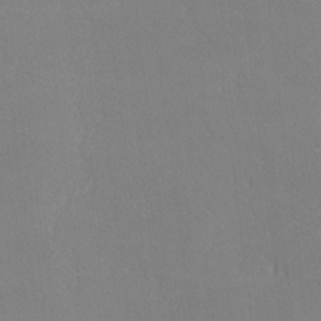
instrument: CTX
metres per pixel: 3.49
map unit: lHvf
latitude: -12.7463
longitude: -102.1011
